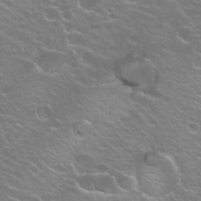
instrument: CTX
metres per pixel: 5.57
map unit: Hto
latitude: 23.4615
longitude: -31.6316
